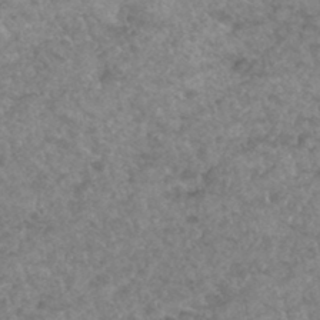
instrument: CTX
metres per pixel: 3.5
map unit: Hto
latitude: 33.4426
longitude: -49.6883
